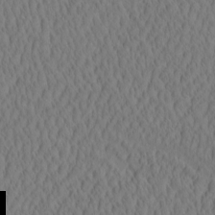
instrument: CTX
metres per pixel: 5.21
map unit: eHh
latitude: -2.7652
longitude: 15.9178
